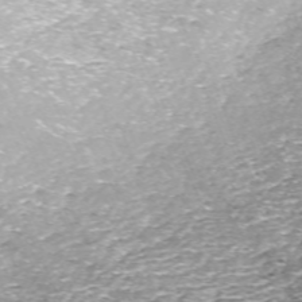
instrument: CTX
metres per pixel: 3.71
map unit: ANa
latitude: -44.6519
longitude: 105.3131
